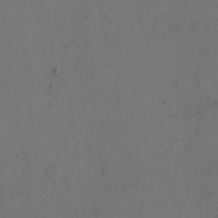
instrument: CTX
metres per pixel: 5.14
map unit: eHh
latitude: 15.7639
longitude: -67.9717
